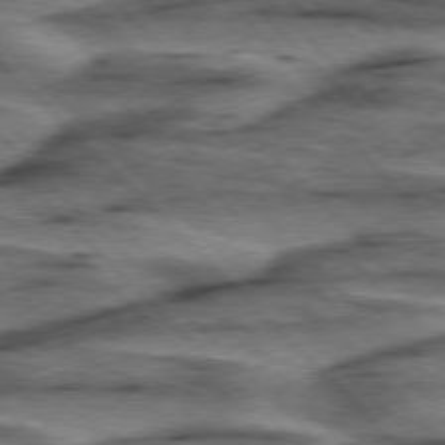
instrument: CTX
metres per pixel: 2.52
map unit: lApd
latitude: 76.6301
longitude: -78.1578
